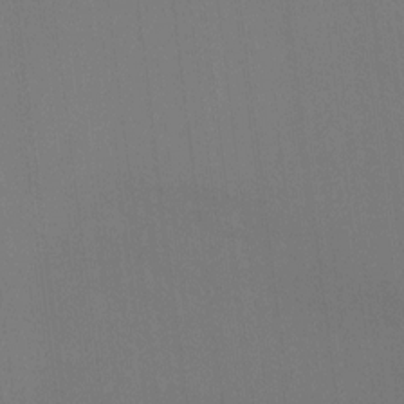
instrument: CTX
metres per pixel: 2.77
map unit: Hto
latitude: -10.8786
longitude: -38.5924
